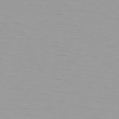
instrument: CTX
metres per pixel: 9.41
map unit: Hpe
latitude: 74.3656
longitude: -125.9150
